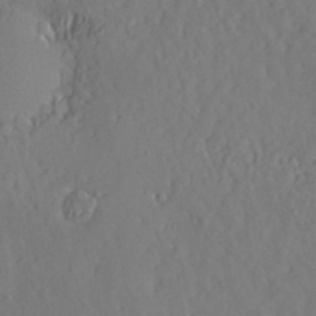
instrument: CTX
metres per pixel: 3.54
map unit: Hve
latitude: -9.4643
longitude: 175.0675
